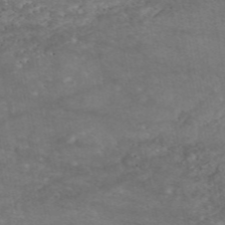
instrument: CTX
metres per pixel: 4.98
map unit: eAb
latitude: 47.4427
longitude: 120.4251
